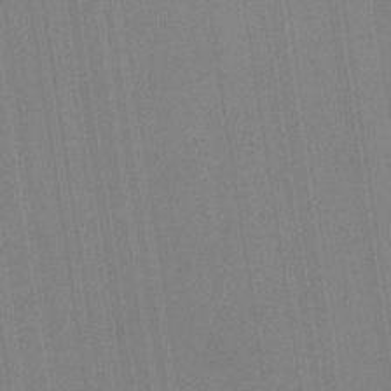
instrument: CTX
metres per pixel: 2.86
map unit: HNb
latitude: -35.2187
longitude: 54.7274
